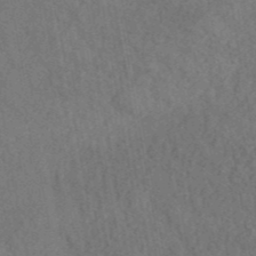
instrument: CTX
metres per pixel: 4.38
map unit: ANa
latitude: 42.3656
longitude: 52.1416
